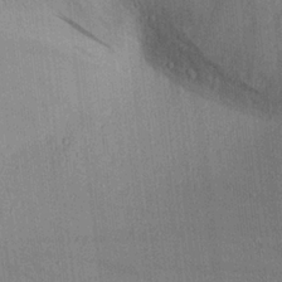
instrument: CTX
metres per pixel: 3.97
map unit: Aa
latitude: 25.2348
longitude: -134.4790
